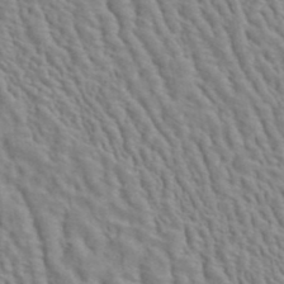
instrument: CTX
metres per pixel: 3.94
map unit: ANa
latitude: 40.9891
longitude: 29.0109
